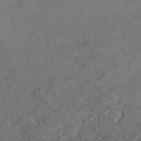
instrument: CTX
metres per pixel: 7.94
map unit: HNhu
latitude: -42.2361
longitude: 104.1039
